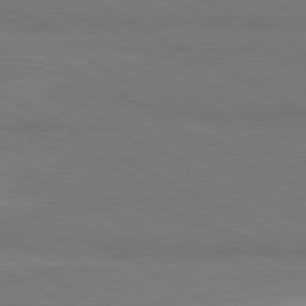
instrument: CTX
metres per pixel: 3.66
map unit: lApd
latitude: 80.7246
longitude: -179.8584
